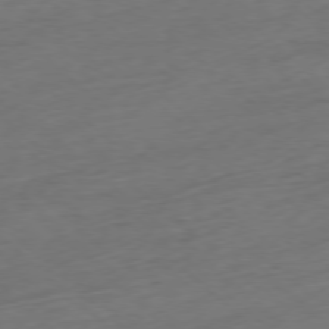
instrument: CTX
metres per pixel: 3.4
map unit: Ap
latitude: -78.0472
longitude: -79.1970
